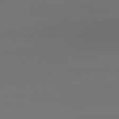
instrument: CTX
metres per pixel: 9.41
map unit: Hpe
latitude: 76.7435
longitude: -133.6505
